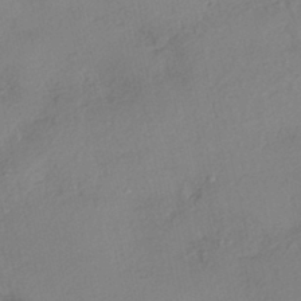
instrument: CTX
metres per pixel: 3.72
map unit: eHh
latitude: -42.2361
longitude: 122.7275
